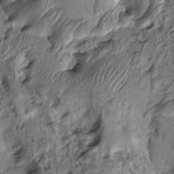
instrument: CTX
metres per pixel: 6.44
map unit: Ht
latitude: -1.7667
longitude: -14.2901
